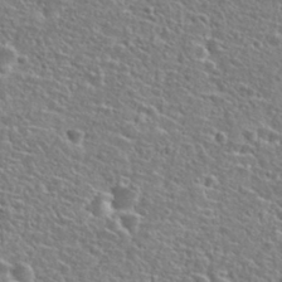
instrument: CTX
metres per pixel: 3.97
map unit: Hto
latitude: 25.6504
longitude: -47.6505
